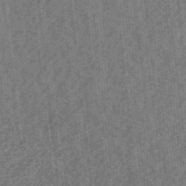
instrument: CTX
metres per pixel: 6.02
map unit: eHb
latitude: -44.2362
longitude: 88.8786
